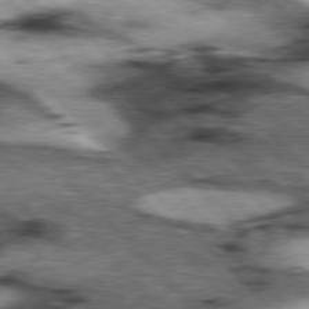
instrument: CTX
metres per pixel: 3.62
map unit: lApd
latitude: 77.1214
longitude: -50.3089
